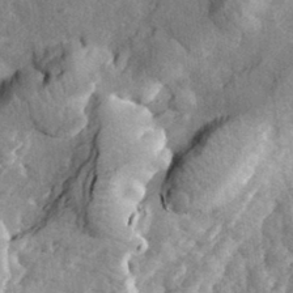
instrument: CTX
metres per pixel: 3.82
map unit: eHh
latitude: 32.6868
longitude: -79.6316
